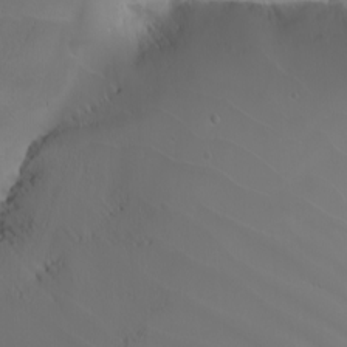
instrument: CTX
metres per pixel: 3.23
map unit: Nhu
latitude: -5.3698
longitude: -91.4993
